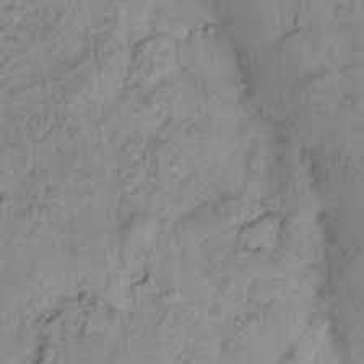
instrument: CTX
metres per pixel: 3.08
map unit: eHh
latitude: -0.7464
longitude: 16.8219
